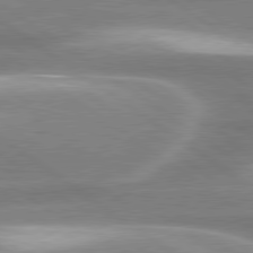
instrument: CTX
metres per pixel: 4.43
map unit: lApd
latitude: 80.1578
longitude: -119.8583
